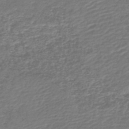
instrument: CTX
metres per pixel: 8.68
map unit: lHb
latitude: -46.3306
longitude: 73.6911
